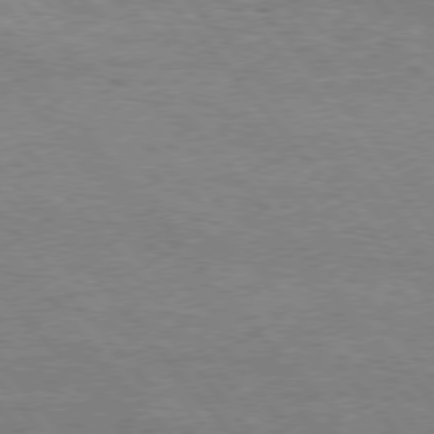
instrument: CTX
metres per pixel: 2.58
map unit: Hpe
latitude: 75.9528
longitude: -151.5749
